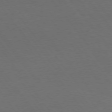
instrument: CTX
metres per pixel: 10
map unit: Hpe
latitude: 74.7813
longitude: -131.3104
